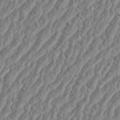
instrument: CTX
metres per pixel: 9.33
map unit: eHh
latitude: 36.8758
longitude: -136.0633
